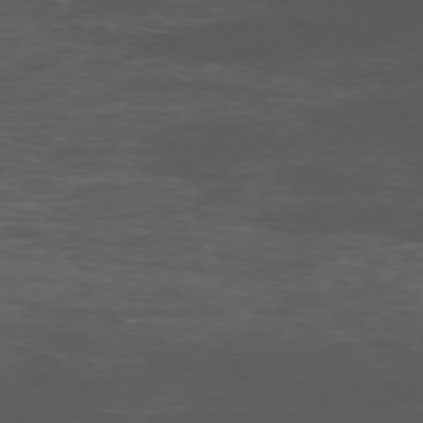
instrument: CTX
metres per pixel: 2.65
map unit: Ap
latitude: -76.0283
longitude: -67.8961
